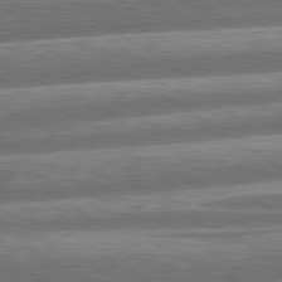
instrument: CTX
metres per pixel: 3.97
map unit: lApd
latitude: 79.9906
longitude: -159.7450
